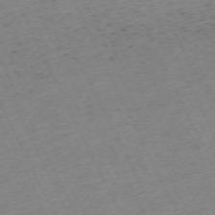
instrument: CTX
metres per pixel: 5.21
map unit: Hpe
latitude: -70.2740
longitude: 15.1431
